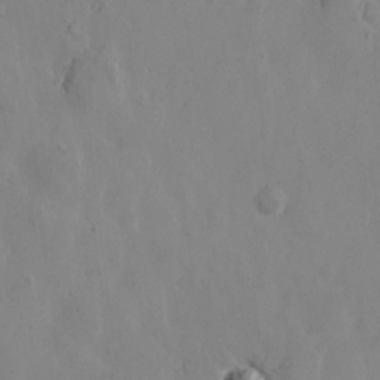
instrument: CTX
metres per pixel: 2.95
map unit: Htu
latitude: -1.6155
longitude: -177.1592
